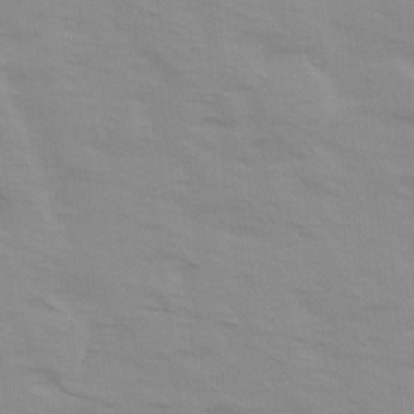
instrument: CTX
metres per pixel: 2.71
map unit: Ave
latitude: 14.2901
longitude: -103.6883
